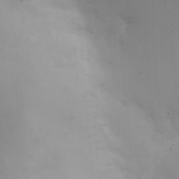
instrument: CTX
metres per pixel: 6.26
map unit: Nhe
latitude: -1.6722
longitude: -58.9703
